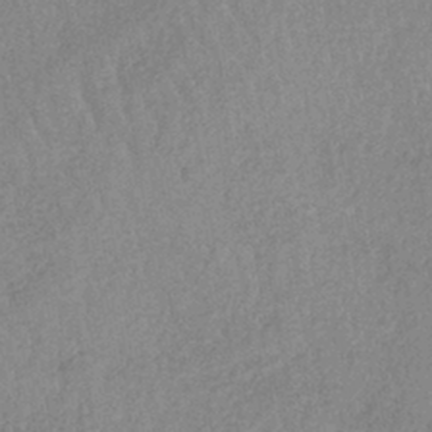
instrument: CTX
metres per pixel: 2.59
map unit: lHb
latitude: -40.0283
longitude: 68.9919
